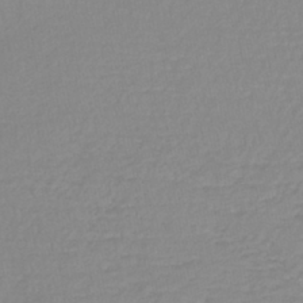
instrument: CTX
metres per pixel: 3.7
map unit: lHb
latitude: -40.6707
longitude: 65.0109
